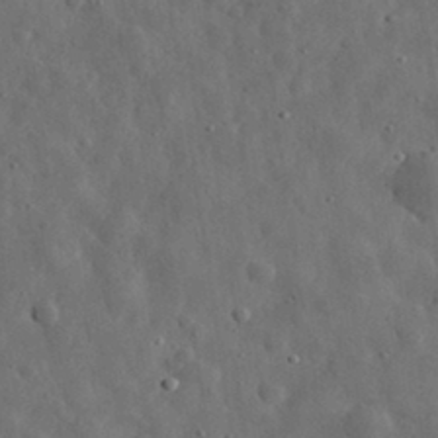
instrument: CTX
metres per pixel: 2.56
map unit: eHh
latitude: 31.8395
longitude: -74.8380
